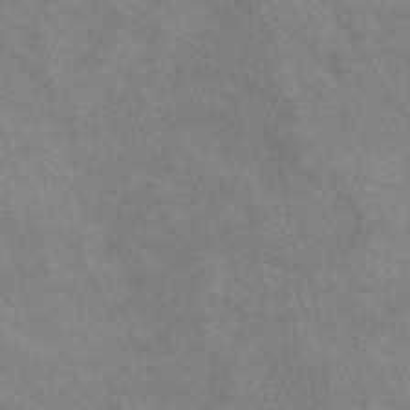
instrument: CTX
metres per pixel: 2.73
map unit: eHb
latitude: -37.4265
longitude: 76.6707
